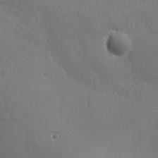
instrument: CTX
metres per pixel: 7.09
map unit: Ave
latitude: -8.1039
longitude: -121.5182
